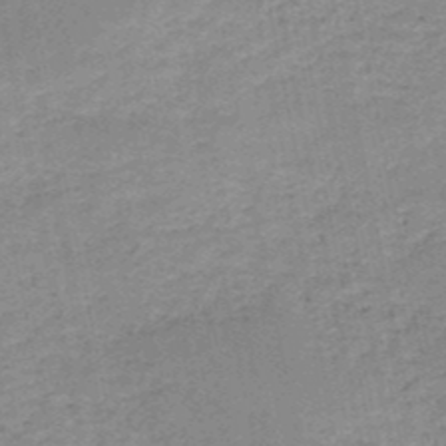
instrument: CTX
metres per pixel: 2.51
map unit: HNb
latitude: -50.3306
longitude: -40.7246
